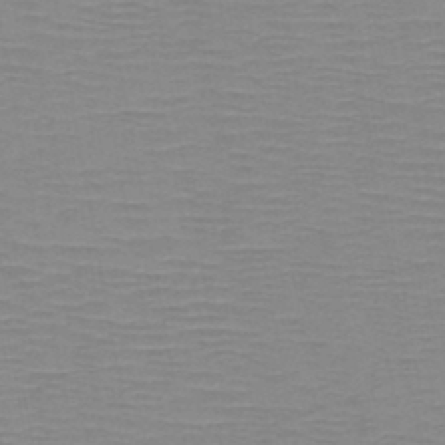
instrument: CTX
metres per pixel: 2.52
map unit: HNb
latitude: -46.9352
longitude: -40.8757
